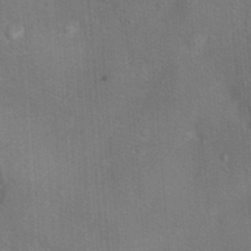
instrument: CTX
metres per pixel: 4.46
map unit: Hto
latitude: 12.1767
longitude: -36.1200
